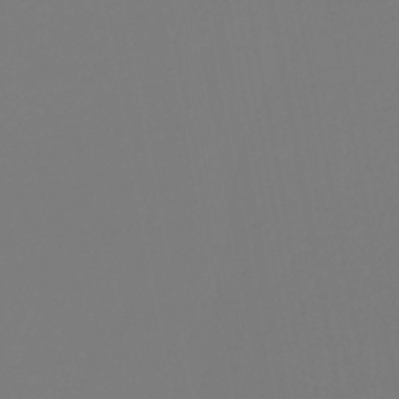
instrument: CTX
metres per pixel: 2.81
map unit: lHb
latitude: -43.1431
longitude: 64.1039
